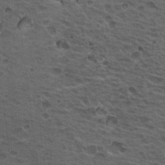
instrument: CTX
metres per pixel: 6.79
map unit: Hto
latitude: 19.0647
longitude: -32.1767
